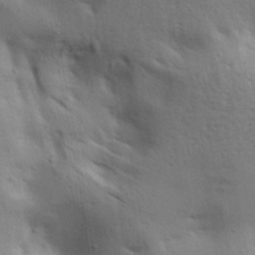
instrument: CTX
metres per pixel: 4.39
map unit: lAa
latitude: 18.5545
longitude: -138.5735
